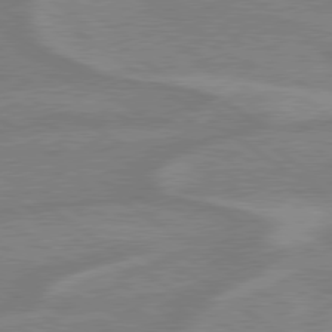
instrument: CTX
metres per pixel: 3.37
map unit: lApd
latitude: 79.2159
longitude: -164.6679
